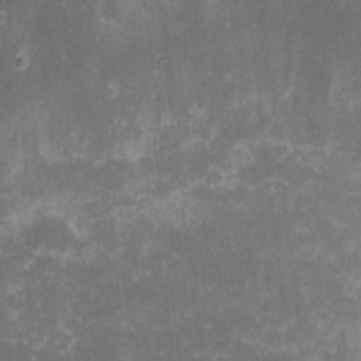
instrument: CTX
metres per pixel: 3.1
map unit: eHh
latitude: -1.4266
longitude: -86.1200
